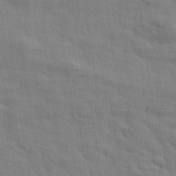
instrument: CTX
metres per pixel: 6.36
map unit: eHh
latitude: 24.4223
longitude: -79.5560
